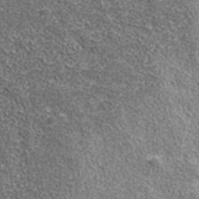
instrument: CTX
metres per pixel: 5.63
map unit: ANa
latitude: 40.0633
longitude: -90.6868
